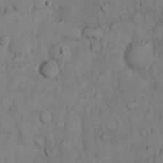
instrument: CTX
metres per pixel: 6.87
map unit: Hto
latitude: 9.4238
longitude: -57.9906
